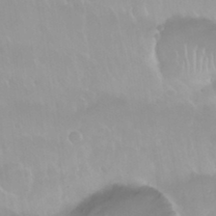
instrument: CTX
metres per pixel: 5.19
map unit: Nhu
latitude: 29.8016
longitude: -56.4223
